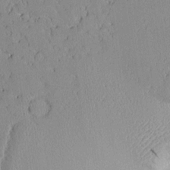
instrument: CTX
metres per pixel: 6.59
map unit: Aa
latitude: 10.7813
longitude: -127.4993
